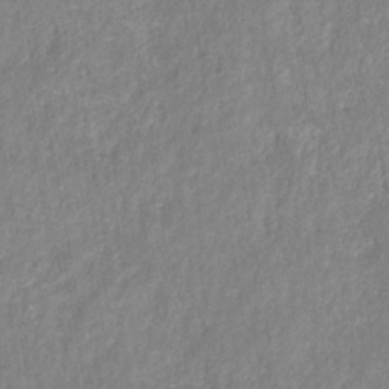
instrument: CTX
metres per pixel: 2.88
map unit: HNhu
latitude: -28.2362
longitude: 73.9367
